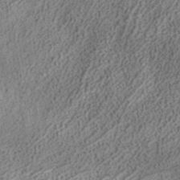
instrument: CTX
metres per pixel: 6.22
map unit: ANa
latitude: 37.4427
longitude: 15.8234
